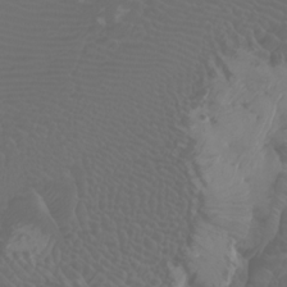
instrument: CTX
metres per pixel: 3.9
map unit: Htu
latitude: -5.0108
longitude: -89.4805
